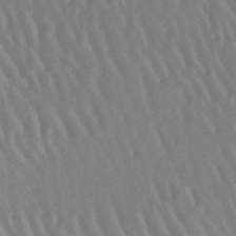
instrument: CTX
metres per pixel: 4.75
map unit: lHb
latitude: -46.7274
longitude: 76.4062
